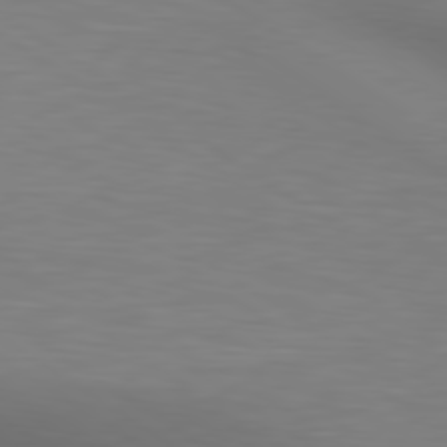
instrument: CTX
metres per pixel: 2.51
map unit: lApd
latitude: 80.3089
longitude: 121.3131
